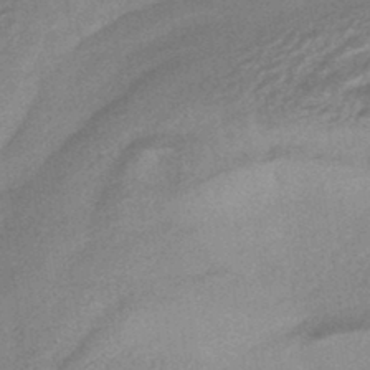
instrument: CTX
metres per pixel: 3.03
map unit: HNhu
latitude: -45.0298
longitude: 90.7275
